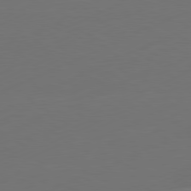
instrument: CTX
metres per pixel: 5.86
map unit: Ap
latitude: -81.6155
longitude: -84.8380
